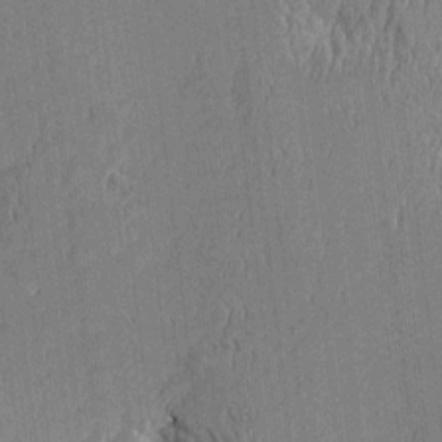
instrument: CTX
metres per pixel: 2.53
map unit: Htu
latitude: -5.6155
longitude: 176.2928
